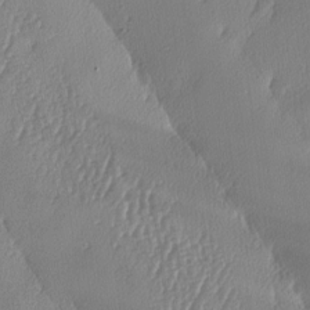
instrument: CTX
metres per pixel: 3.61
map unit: lAa
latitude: -8.1228
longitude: -129.0269
